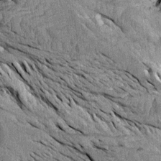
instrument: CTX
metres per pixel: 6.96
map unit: Htu
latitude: -3.3131
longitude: 151.9178
